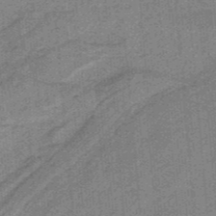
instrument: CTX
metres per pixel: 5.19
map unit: HNb
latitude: -35.5588
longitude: 57.2376
